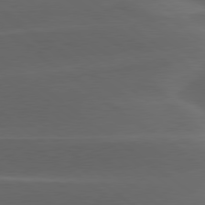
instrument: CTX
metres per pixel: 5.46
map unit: lApd
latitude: 78.9325
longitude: -49.1592
